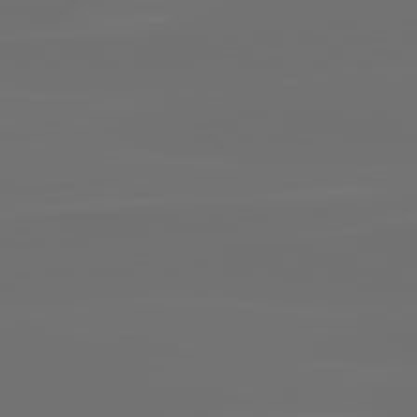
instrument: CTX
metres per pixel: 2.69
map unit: lApd
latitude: 82.2333
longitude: -160.2900
